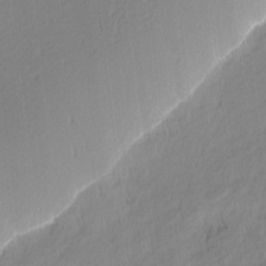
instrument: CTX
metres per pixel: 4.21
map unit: Nhu
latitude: 1.4237
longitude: -78.5735
